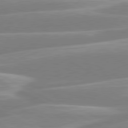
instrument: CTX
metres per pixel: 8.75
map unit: lApd
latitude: 80.4790
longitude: -129.8583
